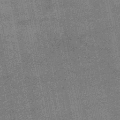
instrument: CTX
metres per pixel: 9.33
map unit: HNb
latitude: -52.2172
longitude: -42.6302
